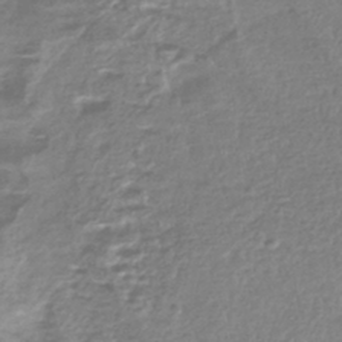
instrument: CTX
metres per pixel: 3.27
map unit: HNhu
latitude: -43.2187
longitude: 99.4832
